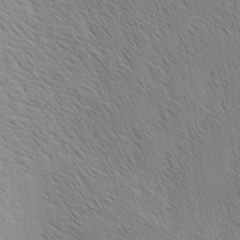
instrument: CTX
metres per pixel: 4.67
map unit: Nhu
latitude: -3.8989
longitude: -151.1214
